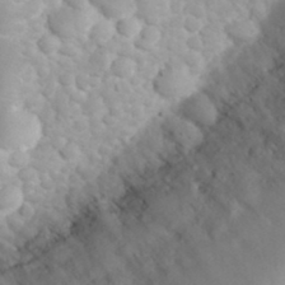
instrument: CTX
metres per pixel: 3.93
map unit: eHh
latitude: 32.2523
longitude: -63.0837
